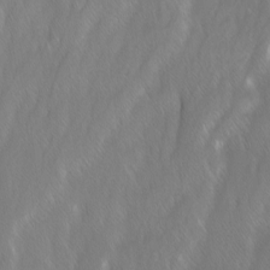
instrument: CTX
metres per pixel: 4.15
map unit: Ave
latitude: 9.4804
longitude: -105.2159
